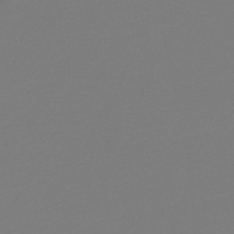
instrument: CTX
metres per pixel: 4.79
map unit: lHb
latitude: -45.3699
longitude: 64.0850
